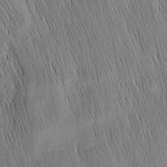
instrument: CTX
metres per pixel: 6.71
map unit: Nhu
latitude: -4.3306
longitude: -151.7827
